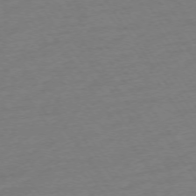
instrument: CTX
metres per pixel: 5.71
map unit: Ap
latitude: -74.6708
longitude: -81.2726
